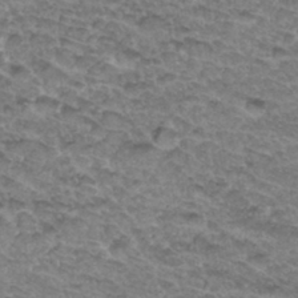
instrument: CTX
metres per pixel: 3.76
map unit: Hto
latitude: 34.0255
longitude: -47.4616
